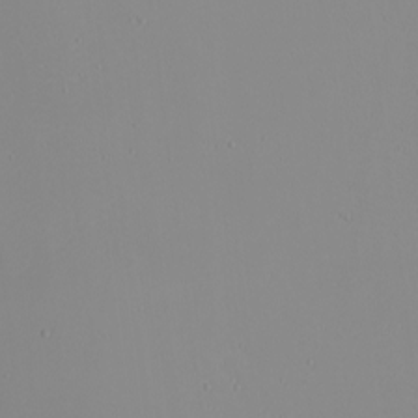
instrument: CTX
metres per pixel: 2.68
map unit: Nhu
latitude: -4.5384
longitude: -82.3089
